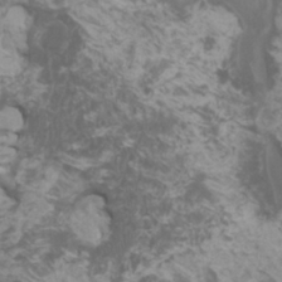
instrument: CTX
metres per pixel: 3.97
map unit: HNhu
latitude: 1.6127
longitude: 1.2565
